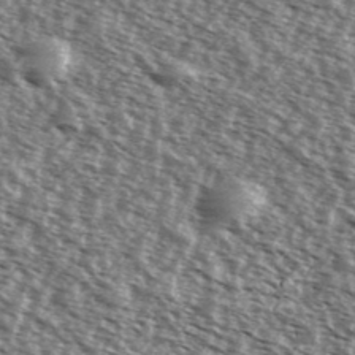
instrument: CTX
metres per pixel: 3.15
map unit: Ave
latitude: 37.8961
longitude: -111.9906
